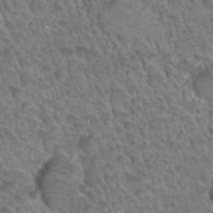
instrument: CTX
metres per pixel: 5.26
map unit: Hto
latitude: 34.9324
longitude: -47.3860
